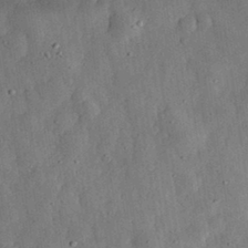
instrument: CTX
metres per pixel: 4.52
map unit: eHh
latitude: 32.9136
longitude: -76.2144
